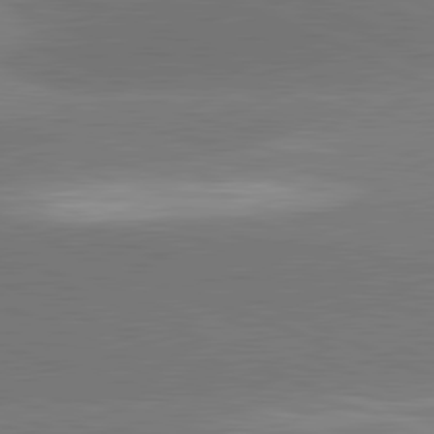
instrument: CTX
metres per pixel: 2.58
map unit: lApd
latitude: 81.7827
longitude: -154.5168
